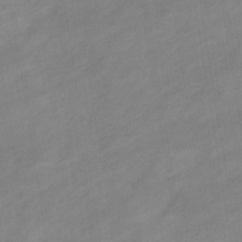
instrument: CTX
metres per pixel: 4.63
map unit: eHb
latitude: -37.3131
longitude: 79.3887
